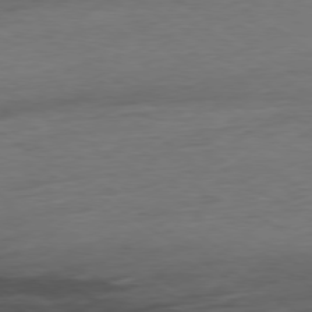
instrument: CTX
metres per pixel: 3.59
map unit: Hpe
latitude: -78.7841
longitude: -16.9136
